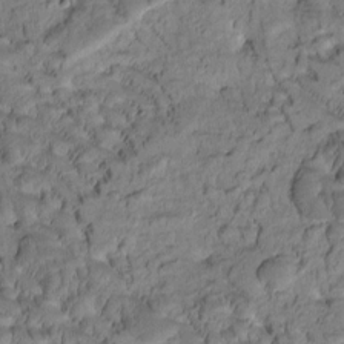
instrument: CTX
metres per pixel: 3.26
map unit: Htu
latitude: -1.7100
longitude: 172.1795
